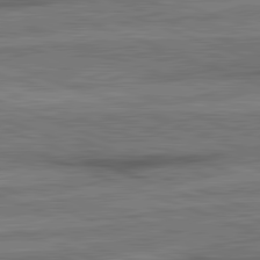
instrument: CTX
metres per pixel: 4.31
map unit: lApd
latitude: 82.3467
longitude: -161.7638
